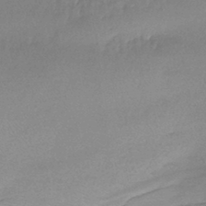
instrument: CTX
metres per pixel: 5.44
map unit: lHb
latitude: -42.7085
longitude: 59.2186
